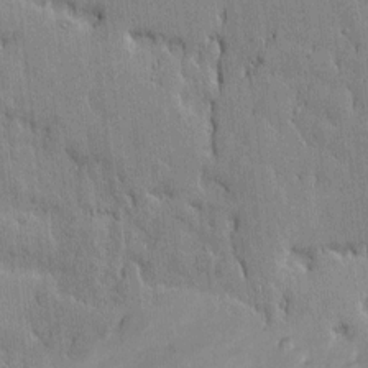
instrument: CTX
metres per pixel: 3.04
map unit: Htu
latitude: -9.4643
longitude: 176.4629
